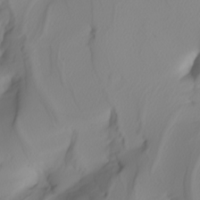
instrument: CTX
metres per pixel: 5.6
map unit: Nhu
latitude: -4.8030
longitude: -94.1956
